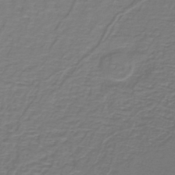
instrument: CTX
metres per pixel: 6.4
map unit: lHb
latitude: -42.2928
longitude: 56.9730
